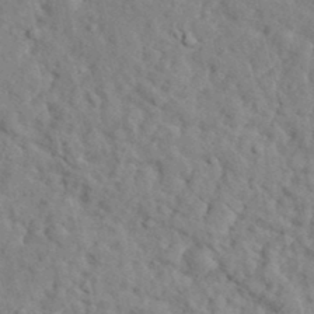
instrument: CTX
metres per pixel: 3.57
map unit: eHh
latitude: 36.1200
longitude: -78.6302
